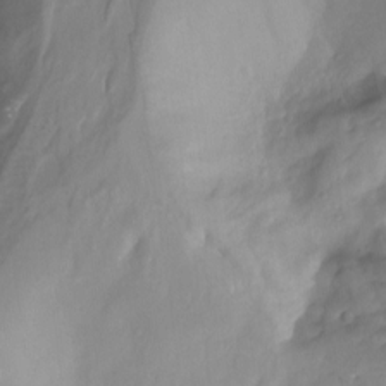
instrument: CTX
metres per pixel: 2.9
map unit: Nhu
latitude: -14.0850
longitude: -63.5371
